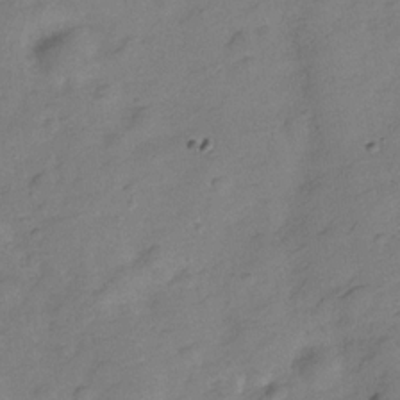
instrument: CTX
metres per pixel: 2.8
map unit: Hve
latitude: -28.4062
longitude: 92.6329
